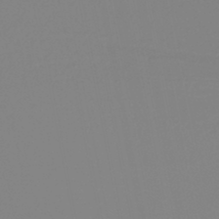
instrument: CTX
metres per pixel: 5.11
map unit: lHb
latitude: -44.7463
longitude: 54.9920
